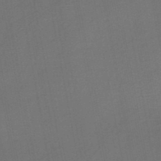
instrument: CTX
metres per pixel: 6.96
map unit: HNb
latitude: -47.9367
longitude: -40.2711
